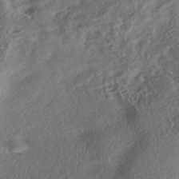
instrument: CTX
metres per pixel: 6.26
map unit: eHh
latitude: -41.8989
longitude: 121.6533
